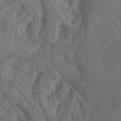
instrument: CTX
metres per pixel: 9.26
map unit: Htu
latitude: -6.3873
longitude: -70.8758
